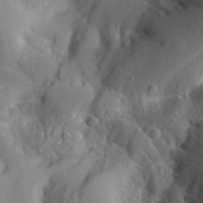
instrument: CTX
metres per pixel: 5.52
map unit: Aa
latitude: 29.0269
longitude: -131.5372
